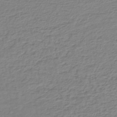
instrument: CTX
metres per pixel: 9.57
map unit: lHb
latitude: -42.9730
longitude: 71.6155
